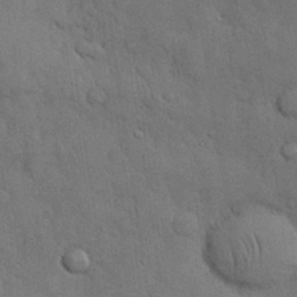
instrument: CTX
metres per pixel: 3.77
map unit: Nhu
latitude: 27.9150
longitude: -68.5924
